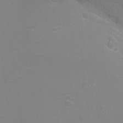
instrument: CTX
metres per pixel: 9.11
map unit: Ht
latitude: -6.0850
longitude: -28.6112
